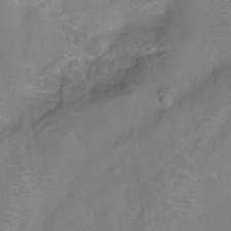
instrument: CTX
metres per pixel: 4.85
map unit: Ht
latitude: -6.8219
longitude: -36.4979
